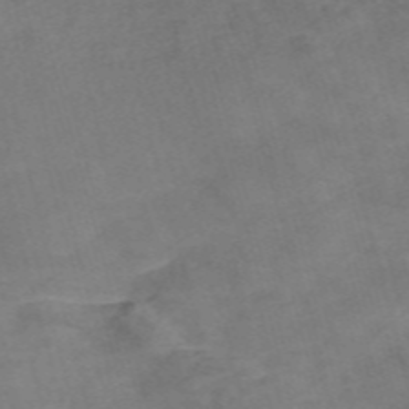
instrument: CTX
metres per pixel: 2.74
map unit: Nve
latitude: -58.6140
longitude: 51.4832
